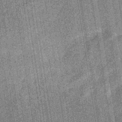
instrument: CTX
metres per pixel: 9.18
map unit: eHb
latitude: -40.4818
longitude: 82.6329
